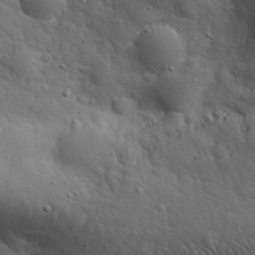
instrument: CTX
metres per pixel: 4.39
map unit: eHh
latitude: 30.5735
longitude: -68.7813
